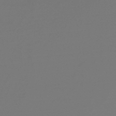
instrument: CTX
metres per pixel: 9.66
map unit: lHb
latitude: -47.8422
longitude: 65.6722
